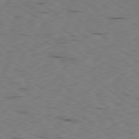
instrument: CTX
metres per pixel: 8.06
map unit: Ap
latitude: -78.4062
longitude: -74.0444
